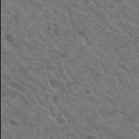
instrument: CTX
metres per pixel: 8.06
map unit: Hto
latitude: 33.6127
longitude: -49.9906
